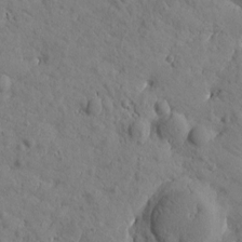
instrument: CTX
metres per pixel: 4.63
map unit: Htu
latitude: 1.7260
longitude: 178.4251
